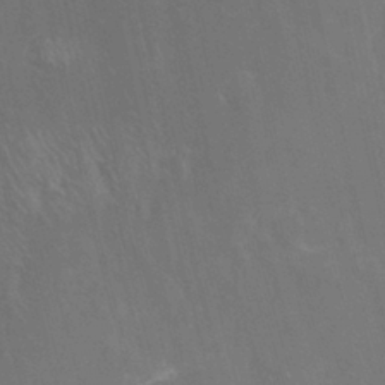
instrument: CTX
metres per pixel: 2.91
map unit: Nhu
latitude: -22.8597
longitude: -56.5734
